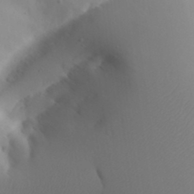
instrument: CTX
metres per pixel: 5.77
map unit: Aa
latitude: 32.4601
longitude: -144.2522
